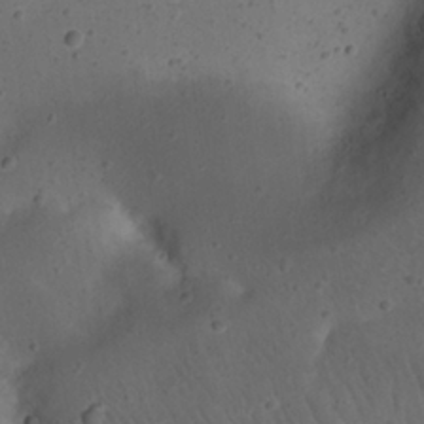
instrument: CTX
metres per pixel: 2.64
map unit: eHh
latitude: 22.8569
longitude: -69.8772
